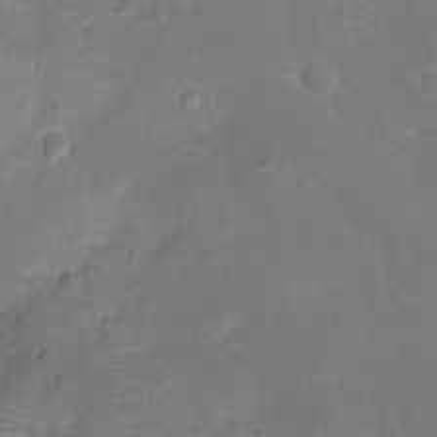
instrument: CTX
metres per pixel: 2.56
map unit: Ht
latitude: -11.2943
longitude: -24.2711
